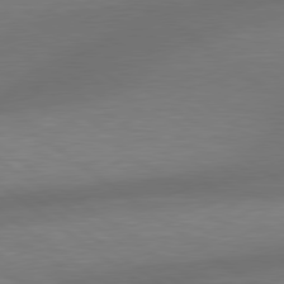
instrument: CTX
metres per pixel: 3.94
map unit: lApd
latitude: 79.5182
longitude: -89.7450
